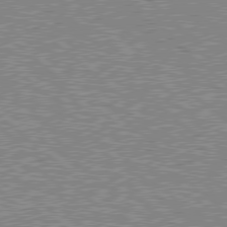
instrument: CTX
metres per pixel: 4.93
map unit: Hpe
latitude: 78.5546
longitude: -143.4238
